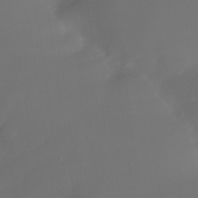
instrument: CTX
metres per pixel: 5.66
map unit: Nhe
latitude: -34.1606
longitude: -145.2537
